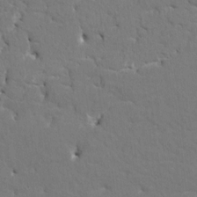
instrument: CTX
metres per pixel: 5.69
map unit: HNhu
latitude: 7.4237
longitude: -4.0444
